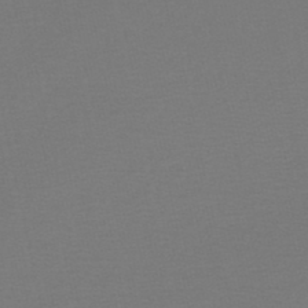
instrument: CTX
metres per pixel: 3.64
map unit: lHb
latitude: -47.4076
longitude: 65.0676
